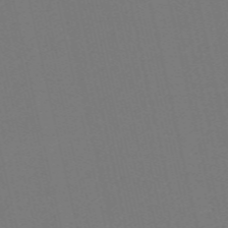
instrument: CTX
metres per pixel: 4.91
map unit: Nve
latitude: -58.5951
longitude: 60.7085
